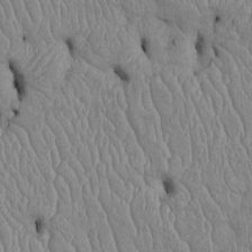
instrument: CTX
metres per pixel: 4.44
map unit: Htu
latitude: -5.8233
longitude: 156.1984
